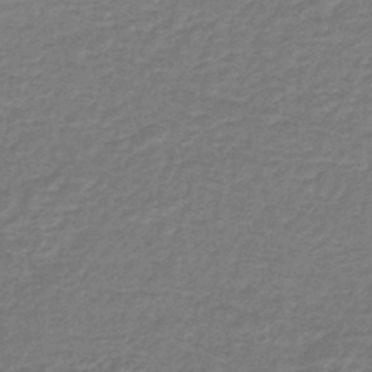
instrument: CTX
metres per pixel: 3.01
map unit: lHb
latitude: -40.7085
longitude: 63.2942
